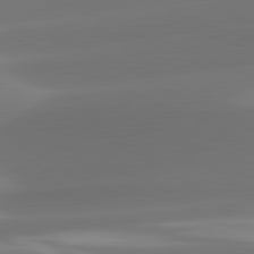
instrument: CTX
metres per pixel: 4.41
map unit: lApd
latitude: 81.9150
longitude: -161.2915
